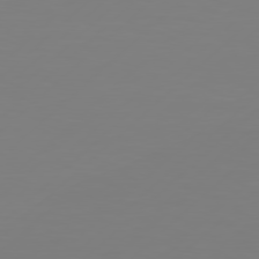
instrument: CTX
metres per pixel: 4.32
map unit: Hpe
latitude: 78.5357
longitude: -122.5168
